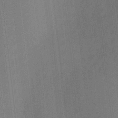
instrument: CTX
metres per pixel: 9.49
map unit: Ht
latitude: -6.2172
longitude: -27.6316
